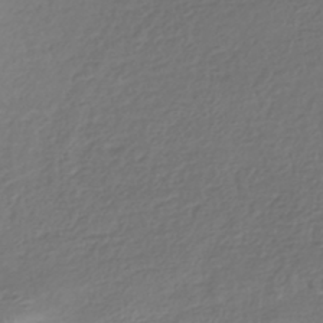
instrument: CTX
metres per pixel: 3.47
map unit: HNhu
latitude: -43.2375
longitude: 102.5574
